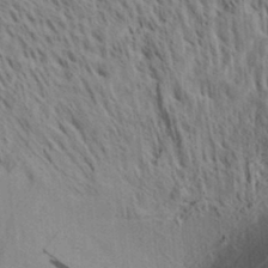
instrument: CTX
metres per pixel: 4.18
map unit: Aa
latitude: 32.9703
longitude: -137.1403
